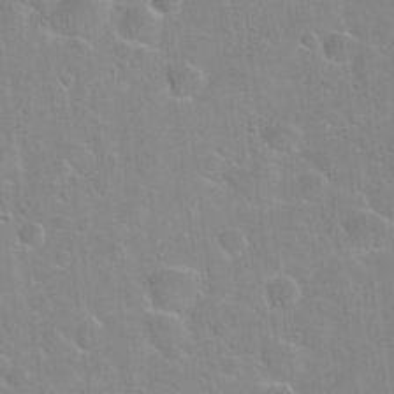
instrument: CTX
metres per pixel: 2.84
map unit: Hto
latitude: 22.5357
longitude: -52.4412
